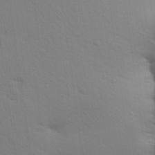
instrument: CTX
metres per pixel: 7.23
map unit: Aa
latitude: 29.4804
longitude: -147.1215
